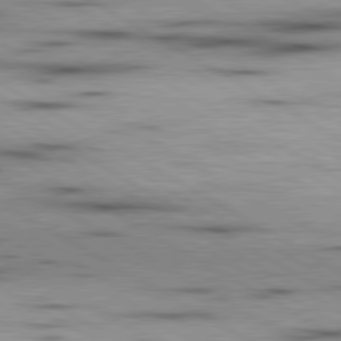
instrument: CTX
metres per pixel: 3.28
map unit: lApd
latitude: 80.1389
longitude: 157.5399
